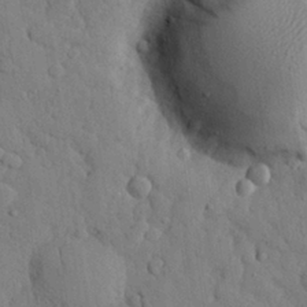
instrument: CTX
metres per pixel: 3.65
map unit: eHh
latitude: 26.5924
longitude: -77.8205
